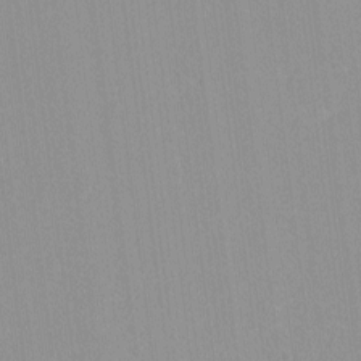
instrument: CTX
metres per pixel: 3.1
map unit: lHvf
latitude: -13.6155
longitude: -103.2348
